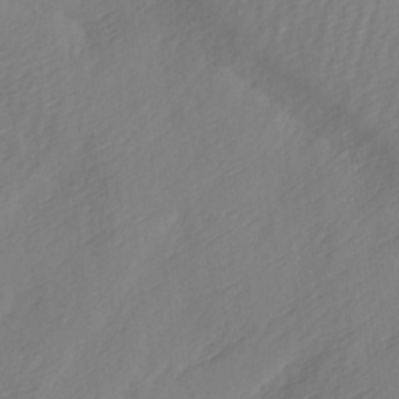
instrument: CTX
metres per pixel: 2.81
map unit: Ave
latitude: 2.2333
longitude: -111.4805
